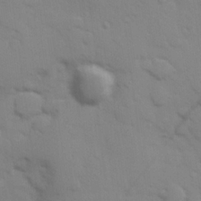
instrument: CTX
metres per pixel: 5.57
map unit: Hve
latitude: 25.7638
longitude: 148.0094
